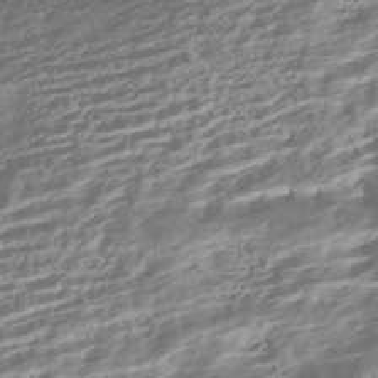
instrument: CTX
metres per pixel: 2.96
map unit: HNhu
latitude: -42.8030
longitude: 104.1417
